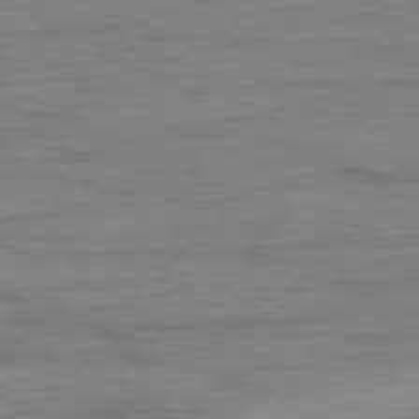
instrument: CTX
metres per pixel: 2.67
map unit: Ap
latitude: -78.8786
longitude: -87.2537
